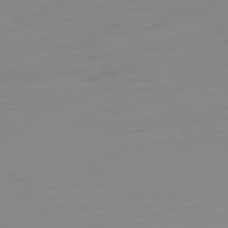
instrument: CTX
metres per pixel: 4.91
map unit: Ap
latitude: -78.5007
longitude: -77.4993
